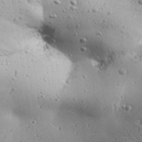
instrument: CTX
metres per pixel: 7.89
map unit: Aa
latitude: 32.5357
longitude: -133.9717
